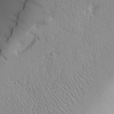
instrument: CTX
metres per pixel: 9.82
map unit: Aa
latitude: 31.8584
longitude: -142.9136
